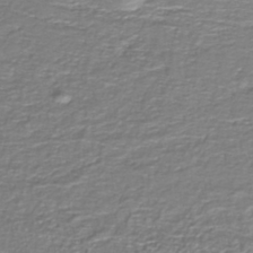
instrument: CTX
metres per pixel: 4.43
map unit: lHb
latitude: -38.3873
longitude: 58.7463
